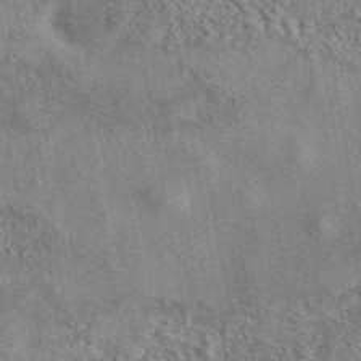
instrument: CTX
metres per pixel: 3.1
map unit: eAb
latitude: 42.0633
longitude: 110.3306
